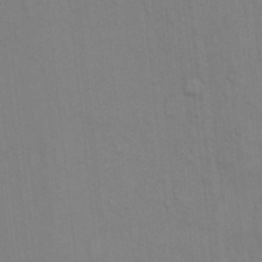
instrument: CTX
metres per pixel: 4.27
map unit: Hto
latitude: 13.9528
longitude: -57.7638
